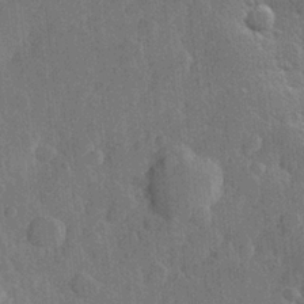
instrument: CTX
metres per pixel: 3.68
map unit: Hve
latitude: 25.6127
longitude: 149.3510
